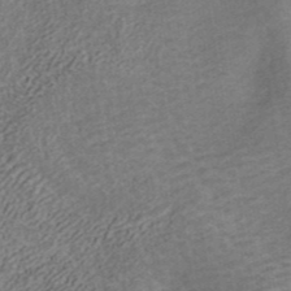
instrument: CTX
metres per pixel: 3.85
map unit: ANa
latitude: 42.4034
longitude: 16.8219
